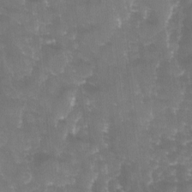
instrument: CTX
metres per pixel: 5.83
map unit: Ave
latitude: -11.4643
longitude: -119.9339
